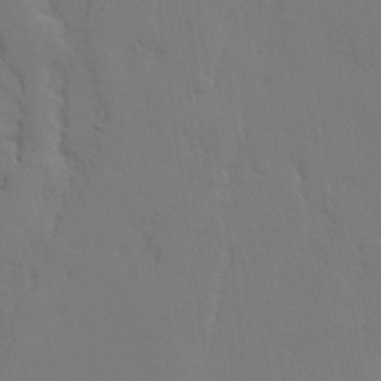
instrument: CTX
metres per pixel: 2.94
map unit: Ave
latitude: 23.4615
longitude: -135.7071
